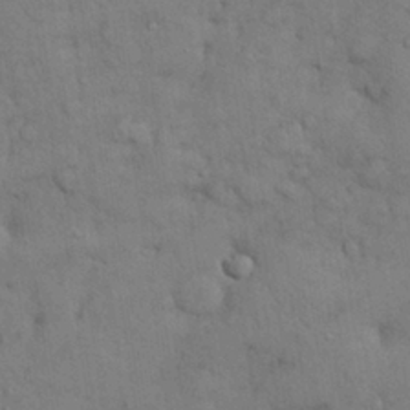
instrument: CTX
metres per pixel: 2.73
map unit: Nhu
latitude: 28.4979
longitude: -69.8017
